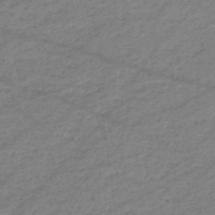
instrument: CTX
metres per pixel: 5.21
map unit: eHb
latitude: -37.5210
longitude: 75.5211
